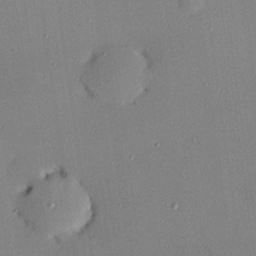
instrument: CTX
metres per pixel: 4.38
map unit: Hve
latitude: 25.4804
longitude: -90.9136
